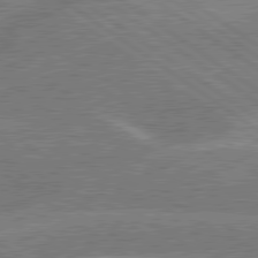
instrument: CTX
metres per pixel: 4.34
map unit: lApd
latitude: 79.6694
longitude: -144.9136
